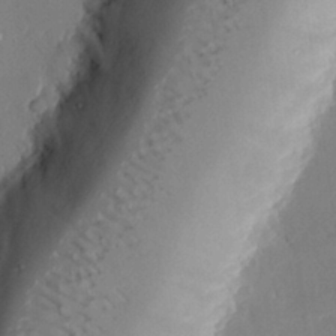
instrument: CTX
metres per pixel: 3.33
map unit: eHh
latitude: 27.5560
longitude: -81.0458
